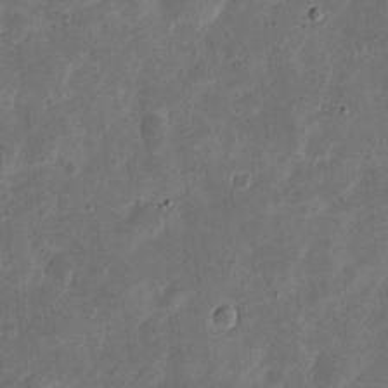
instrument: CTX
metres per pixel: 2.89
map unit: eHh
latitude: 5.0836
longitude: -71.4615
